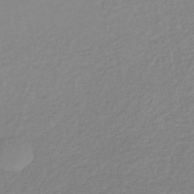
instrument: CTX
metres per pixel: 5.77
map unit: lHb
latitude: -34.1417
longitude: 64.3495
